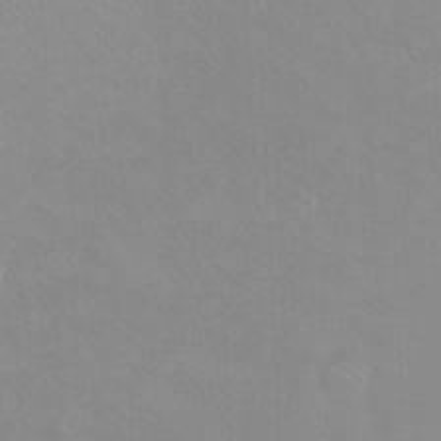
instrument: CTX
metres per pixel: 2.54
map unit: Ht
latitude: -8.1795
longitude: -37.3860
